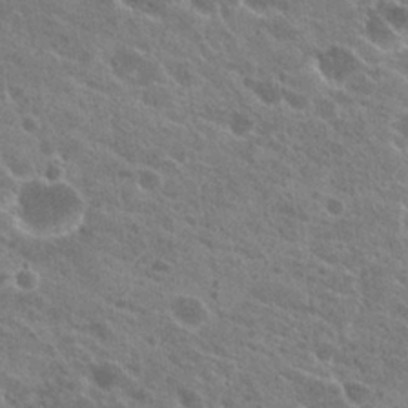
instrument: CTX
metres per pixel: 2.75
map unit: Hto
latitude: 24.5167
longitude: -39.0836
